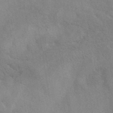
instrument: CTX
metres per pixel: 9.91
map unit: eAb
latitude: 40.7057
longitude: 108.4629
